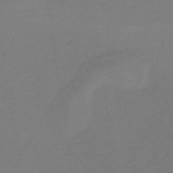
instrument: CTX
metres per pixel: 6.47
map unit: lHb
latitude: -34.3306
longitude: 67.2376
